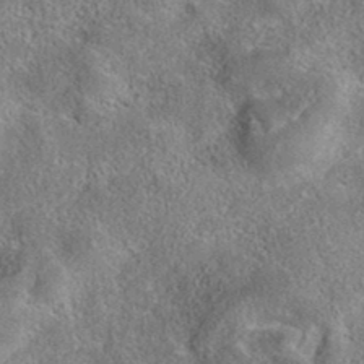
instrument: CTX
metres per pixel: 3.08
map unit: eAb
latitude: 35.8961
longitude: 115.8422
